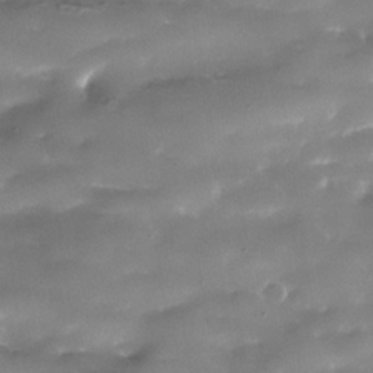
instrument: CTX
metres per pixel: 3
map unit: Nhe
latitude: -36.3684
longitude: -90.7435
